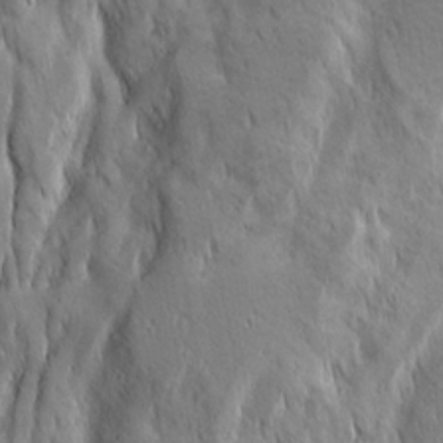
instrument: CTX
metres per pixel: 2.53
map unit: Ave
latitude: 22.8380
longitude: -134.5734
